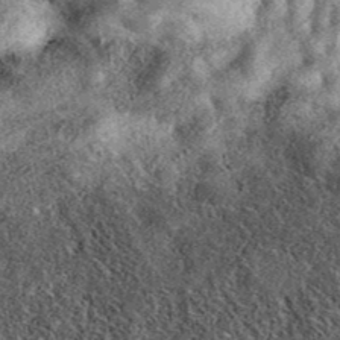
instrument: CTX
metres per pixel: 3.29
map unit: eAb
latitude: 39.7261
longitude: 106.5951
